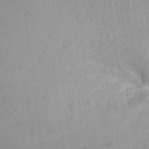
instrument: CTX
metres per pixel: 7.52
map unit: Aa
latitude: 21.2726
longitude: -139.1214
